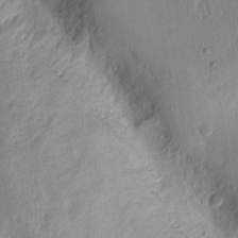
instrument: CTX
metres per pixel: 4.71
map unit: eHh
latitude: 11.6883
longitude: -72.3657
